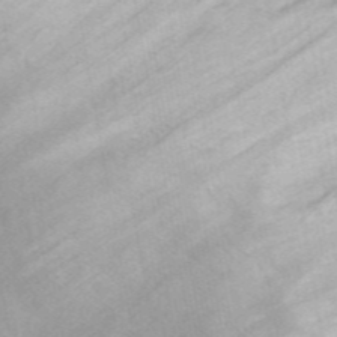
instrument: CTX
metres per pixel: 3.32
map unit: ANa
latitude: 45.8772
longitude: 24.5007
